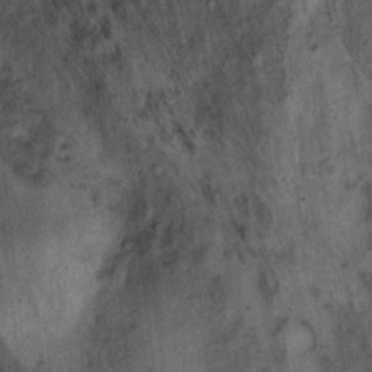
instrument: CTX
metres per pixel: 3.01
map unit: Ht
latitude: 8.7246
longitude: -37.0836
